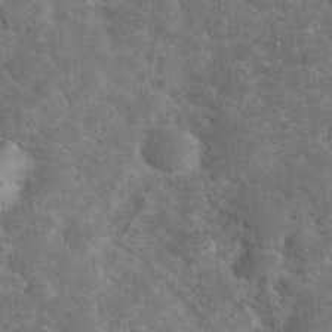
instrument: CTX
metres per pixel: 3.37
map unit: eHh
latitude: 37.4993
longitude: -66.8191
